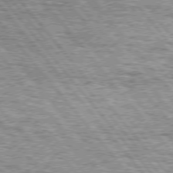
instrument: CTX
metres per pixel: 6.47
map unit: Hpe
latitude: 75.2348
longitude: -157.2159
